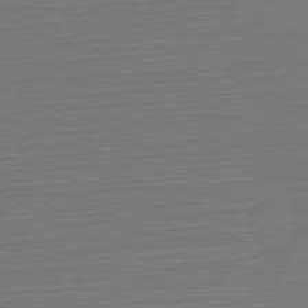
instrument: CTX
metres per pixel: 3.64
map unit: Hpe
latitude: -82.1606
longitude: 7.1242
